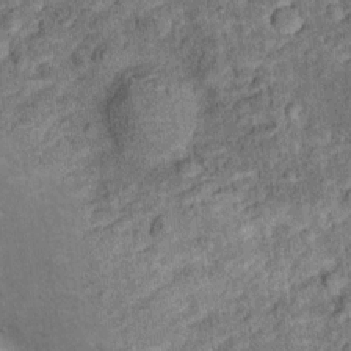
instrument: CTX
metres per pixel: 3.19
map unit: Ht
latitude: 10.5168
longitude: -39.3859
